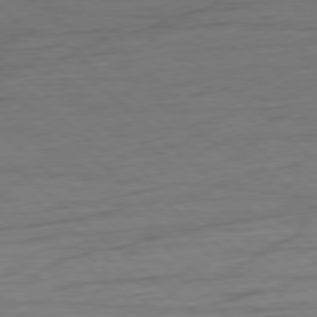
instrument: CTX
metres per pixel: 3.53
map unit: Ap
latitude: -78.4440
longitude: -78.8947
